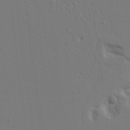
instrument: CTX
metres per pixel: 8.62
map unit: Aa
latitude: 21.6505
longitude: -124.6679
